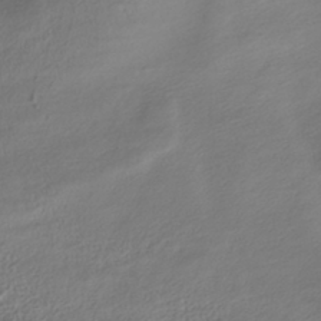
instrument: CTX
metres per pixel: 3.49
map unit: HNhu
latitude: -40.7652
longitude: 100.2550
